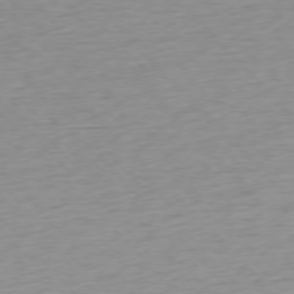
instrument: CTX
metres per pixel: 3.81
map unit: Ap
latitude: -76.5007
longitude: -63.5371
